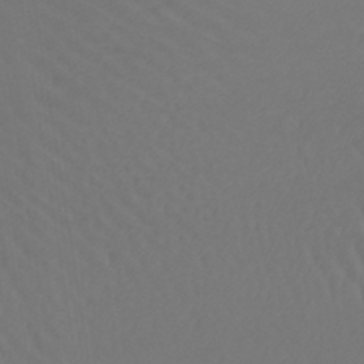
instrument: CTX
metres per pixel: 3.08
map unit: lHb
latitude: -43.2753
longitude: 67.1620
